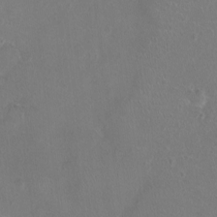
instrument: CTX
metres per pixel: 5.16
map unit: Ht
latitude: -7.4832
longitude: -19.8772
